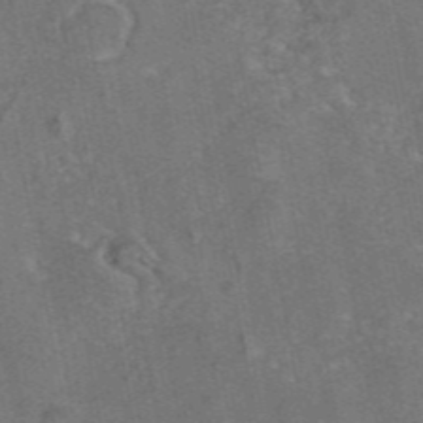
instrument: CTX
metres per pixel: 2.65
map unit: eAb
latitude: 46.4034
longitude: 107.3888
